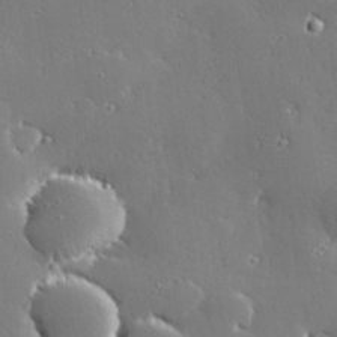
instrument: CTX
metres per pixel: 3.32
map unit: Hve
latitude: 28.4223
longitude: -93.3292
